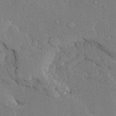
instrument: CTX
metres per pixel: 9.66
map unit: Ave
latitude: 23.9150
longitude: -131.1215
